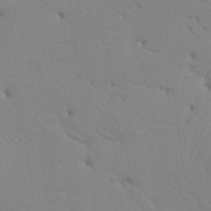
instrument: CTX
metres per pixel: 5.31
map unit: Aa
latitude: 17.3671
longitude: -143.6316
